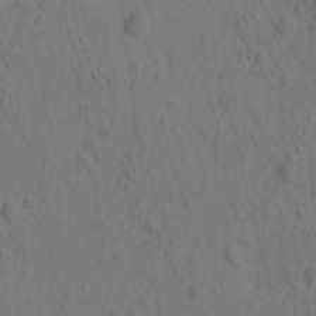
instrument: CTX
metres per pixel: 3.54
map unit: eHh
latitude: -1.1998
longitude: 16.1039
